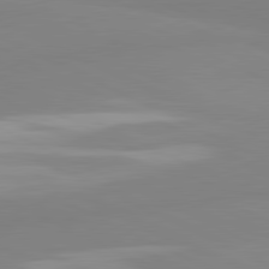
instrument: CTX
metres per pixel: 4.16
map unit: lApd
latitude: 81.4426
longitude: 179.1242
